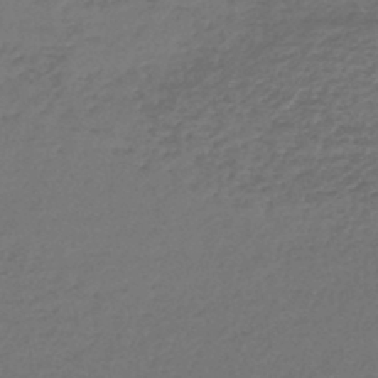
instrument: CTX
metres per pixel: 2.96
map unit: lHb
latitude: -45.9367
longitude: 63.2187
